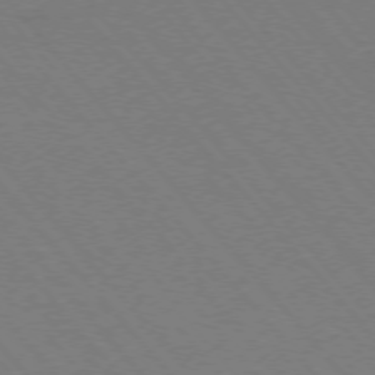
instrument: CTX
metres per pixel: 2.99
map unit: Hpe
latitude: -76.1606
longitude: -13.1214
